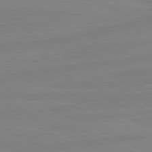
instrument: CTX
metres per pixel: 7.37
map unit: lApd
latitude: 81.2348
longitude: -178.3279
